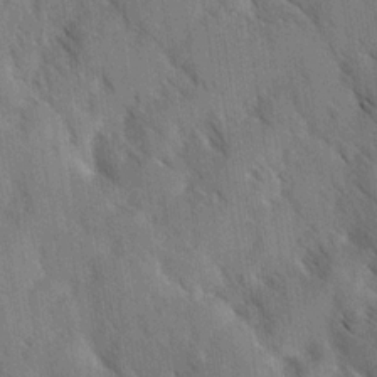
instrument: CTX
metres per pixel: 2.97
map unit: Ave
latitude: -0.7086
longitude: -111.4805
